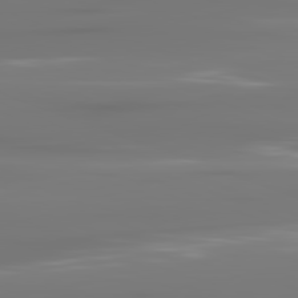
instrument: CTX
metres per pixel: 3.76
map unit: lApd
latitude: 81.7261
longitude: -144.7813
